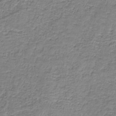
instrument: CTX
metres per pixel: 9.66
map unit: eAb
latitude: -37.2753
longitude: 53.0486
